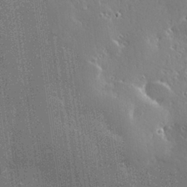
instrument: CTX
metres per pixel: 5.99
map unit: Hve
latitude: 28.4034
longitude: -92.8380
